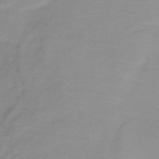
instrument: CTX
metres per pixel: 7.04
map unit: HNb
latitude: -33.4644
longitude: 61.0864
